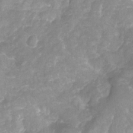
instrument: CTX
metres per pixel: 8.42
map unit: Nhu
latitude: -22.4818
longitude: -56.1010
